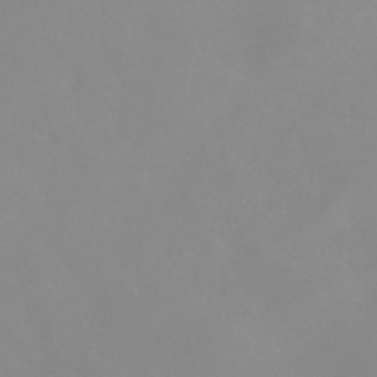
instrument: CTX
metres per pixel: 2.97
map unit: HNhu
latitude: -40.6896
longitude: 93.5210
